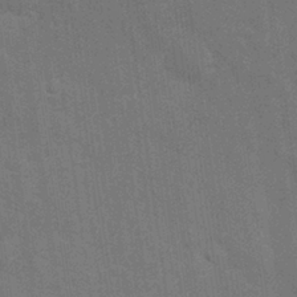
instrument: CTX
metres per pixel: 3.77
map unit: Nhu
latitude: 27.1781
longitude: -64.1956
